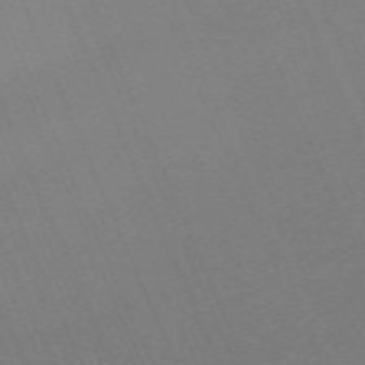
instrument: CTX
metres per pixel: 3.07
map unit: Nhu
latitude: -66.9731
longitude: 39.2565
